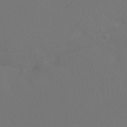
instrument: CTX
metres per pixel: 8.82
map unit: Ht
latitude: -7.6344
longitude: -32.7057
